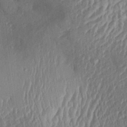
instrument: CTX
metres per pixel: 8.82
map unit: Aa
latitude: 30.9892
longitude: -133.1970
